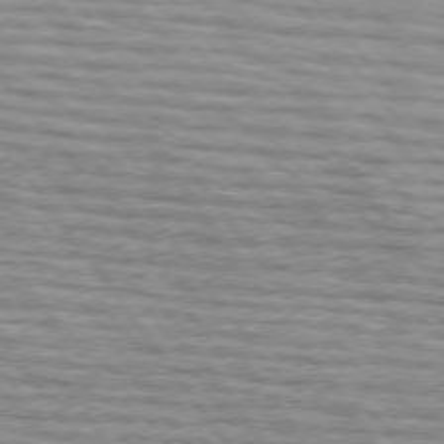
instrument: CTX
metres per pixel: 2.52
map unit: lApd
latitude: 75.3293
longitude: -73.2159
